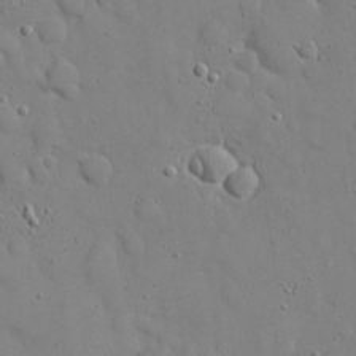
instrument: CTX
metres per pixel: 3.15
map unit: eHh
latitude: 21.2726
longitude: -62.8002
